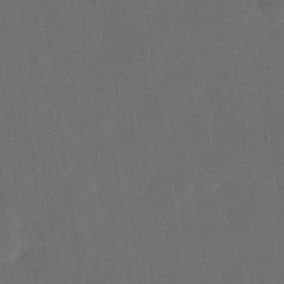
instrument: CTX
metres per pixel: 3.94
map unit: eHh
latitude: 18.8569
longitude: -65.8583
